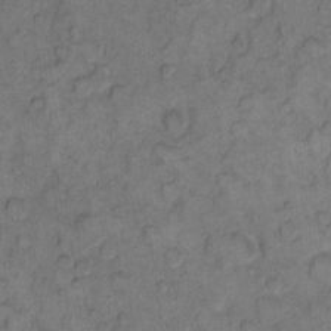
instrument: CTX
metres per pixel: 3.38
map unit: eHh
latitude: 11.2915
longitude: -63.3860
